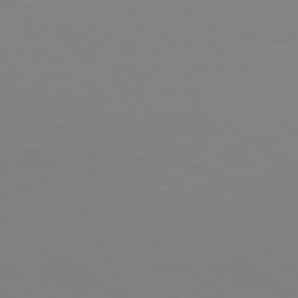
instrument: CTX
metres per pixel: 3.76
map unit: Hpe
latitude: 78.6869
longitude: -142.0633
